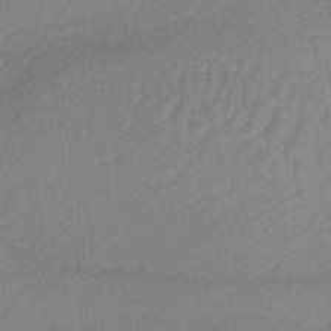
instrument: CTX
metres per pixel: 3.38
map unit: lHb
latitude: -35.8233
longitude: 68.7274
